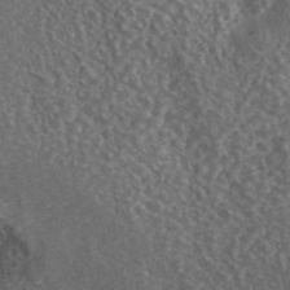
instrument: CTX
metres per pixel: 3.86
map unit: eAb
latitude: 42.6680
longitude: 105.6722
